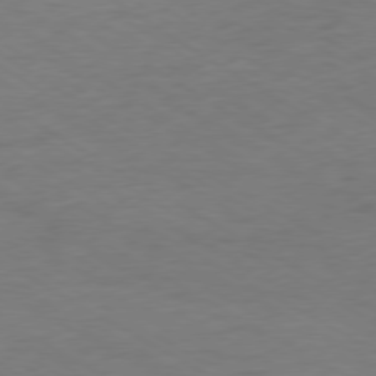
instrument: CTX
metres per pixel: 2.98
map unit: Ap
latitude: -76.8597
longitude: -76.2711
